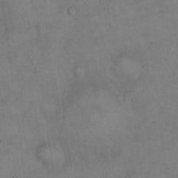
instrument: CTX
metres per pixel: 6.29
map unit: Hto
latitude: 15.1026
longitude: -60.1766
